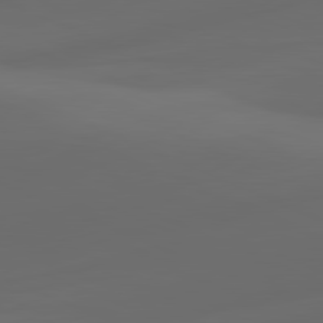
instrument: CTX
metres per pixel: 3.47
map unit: lApd
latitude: 81.0836
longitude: -83.2725
